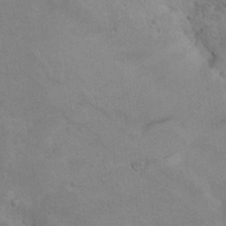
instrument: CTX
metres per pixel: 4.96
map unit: Nhu
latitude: 9.7639
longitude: -23.4237
